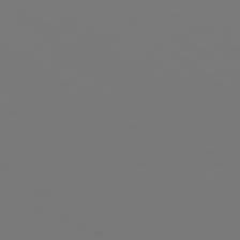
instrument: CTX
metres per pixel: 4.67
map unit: Hpe
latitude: 78.7624
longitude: -175.0836
